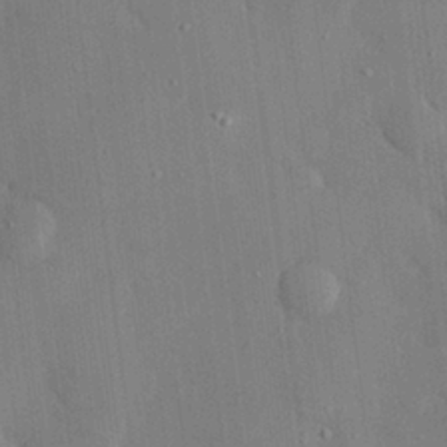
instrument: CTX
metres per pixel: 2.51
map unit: eHh
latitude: 28.9325
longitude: -80.4412
